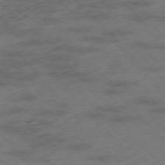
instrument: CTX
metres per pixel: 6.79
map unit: Hpe
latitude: -76.2739
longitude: -17.6316
